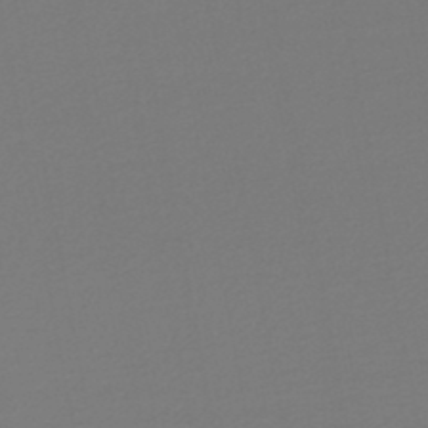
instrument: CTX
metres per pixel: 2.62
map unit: lHb
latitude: -47.1809
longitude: 66.5763
